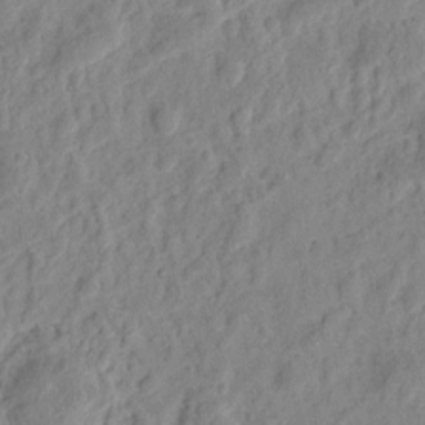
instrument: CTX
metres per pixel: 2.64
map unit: eHh
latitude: 9.5938
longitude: -74.1956
